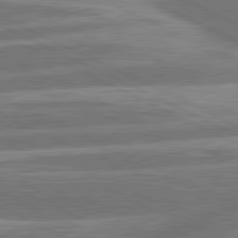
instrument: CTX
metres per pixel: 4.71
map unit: lApd
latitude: 81.0458
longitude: -167.6882
